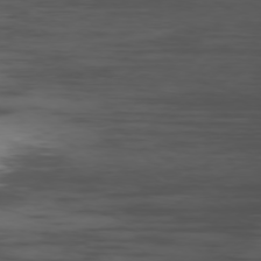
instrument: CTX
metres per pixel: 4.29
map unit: Ap
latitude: -76.6330
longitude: -65.9906
